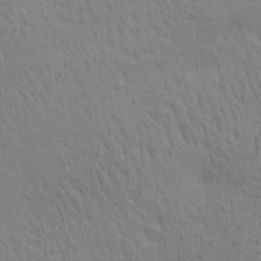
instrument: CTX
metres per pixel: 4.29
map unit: lAa
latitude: 21.4994
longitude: -138.9325
